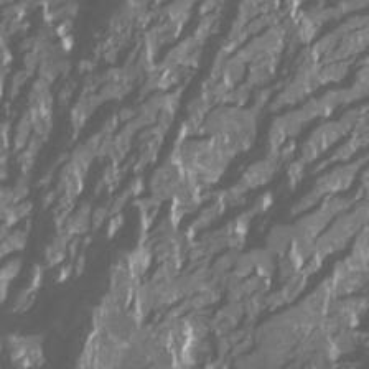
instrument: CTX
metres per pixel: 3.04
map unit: Htu
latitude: -14.0283
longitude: -46.9703
